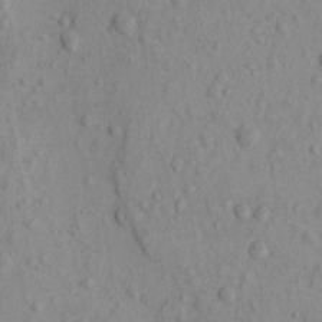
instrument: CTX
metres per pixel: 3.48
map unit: eHh
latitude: -0.9164
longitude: 18.0283
